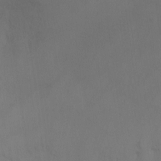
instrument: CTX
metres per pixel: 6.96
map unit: Ht
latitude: -5.6533
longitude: -28.7057
